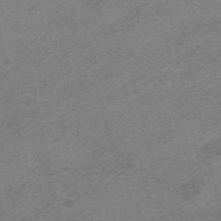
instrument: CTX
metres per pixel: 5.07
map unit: HNhu
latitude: -40.6140
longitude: 104.1605
